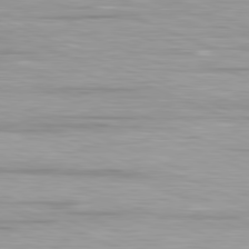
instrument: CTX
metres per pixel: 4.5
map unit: Ap
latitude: -81.9367
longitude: -74.7435
